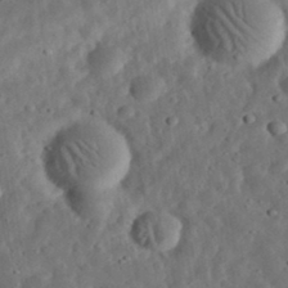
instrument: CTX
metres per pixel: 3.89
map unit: eHh
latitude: 33.3104
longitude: -75.3671
